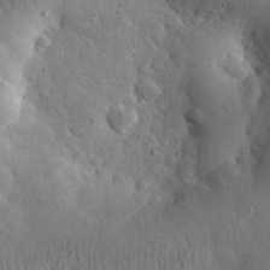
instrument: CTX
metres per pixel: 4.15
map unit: eHh
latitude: 23.8394
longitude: -67.0080
